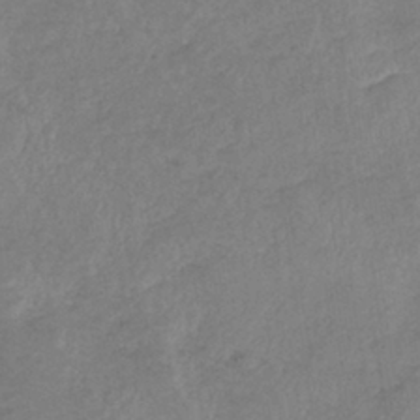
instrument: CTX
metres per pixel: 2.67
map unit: eHb
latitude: -38.5007
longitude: 75.5966
